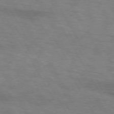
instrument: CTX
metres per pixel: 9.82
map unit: lApd
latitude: 73.3860
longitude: -55.7072
